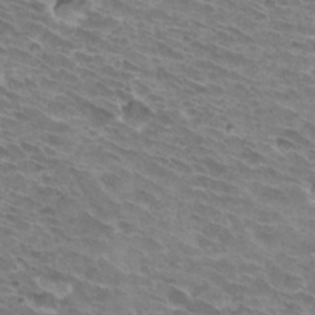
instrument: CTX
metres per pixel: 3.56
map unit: Hto
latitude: 33.0081
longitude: -42.0633
